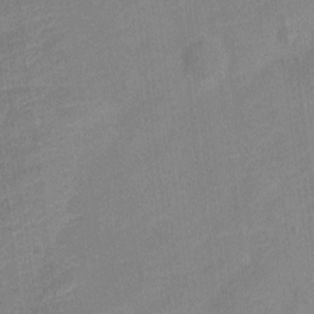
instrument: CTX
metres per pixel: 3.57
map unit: Nve
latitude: -18.0850
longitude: 108.6896
